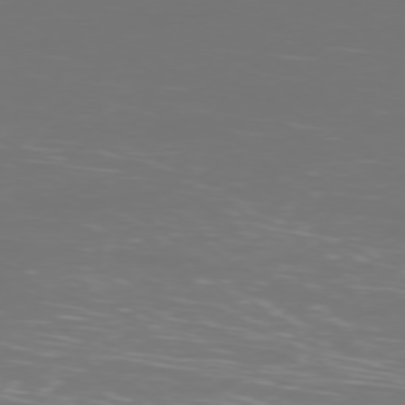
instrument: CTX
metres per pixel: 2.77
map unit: Ap
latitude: -77.5966
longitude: -80.4979
